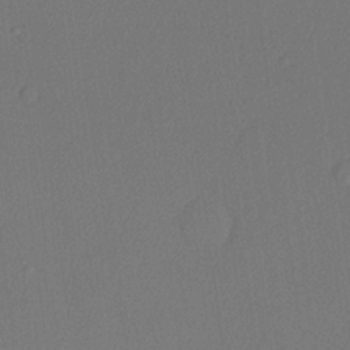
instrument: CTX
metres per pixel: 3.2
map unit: lHvf
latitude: 21.0837
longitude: 141.1431
